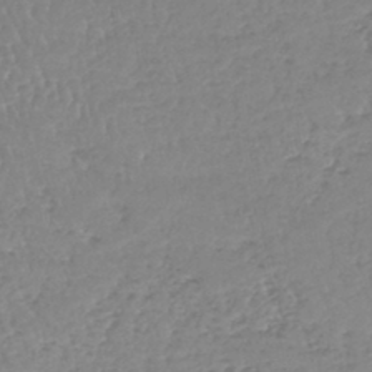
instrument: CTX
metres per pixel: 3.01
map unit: lHb
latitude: -40.4629
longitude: 68.4629
